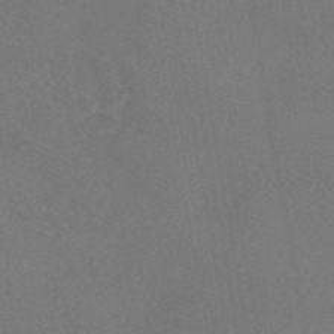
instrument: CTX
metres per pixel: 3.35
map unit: eAb
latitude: 46.3279
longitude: 110.2928
